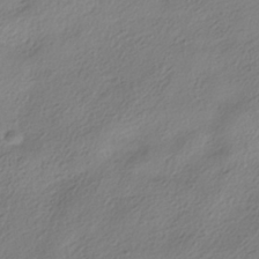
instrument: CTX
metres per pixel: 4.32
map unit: ANa
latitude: -37.1620
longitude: 94.8030
